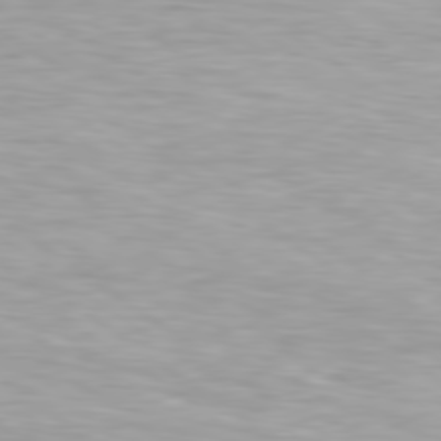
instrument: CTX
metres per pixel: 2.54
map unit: Hpe
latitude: 79.4427
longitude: -129.7449
